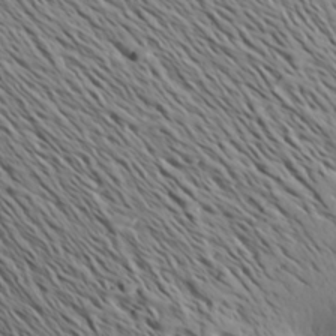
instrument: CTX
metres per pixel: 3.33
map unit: Aa
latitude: 26.2523
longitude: -144.7435
